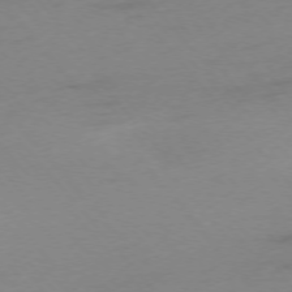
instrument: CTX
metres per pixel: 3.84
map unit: Ap
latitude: -76.0661
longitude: -72.2712
